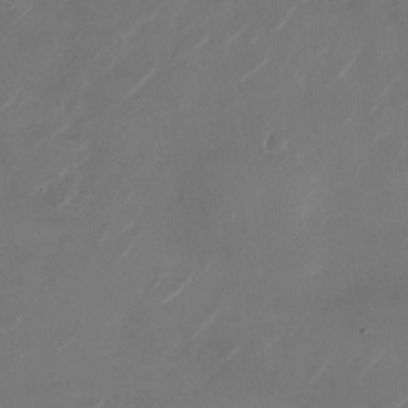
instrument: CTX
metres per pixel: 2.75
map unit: Nhu
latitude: -28.5385
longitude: -71.5560
